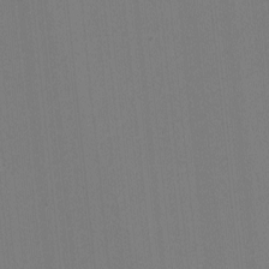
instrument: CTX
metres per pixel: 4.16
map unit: lHvf
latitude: -11.5210
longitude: -103.3292
